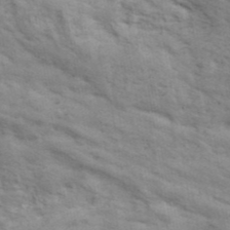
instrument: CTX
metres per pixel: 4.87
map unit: ANa
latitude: 41.7449
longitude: 17.3699
